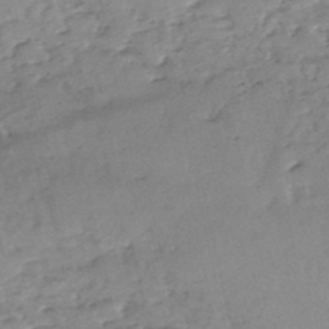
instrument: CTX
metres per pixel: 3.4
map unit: eHh
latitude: -52.4818
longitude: -24.0822
